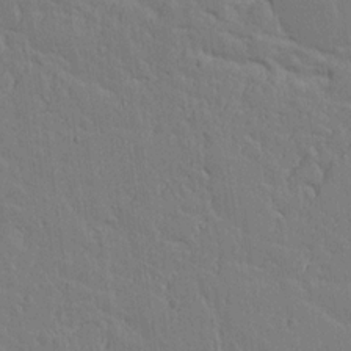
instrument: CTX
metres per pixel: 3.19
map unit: lAvf
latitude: 14.9892
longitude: -126.9892
